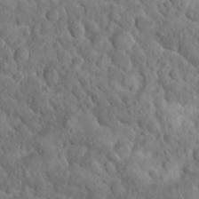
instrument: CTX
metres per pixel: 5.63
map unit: Nhu
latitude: 22.9136
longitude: -67.0647
